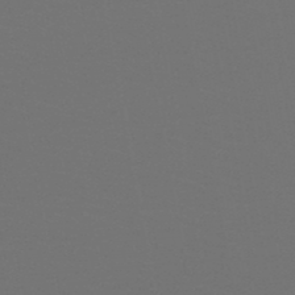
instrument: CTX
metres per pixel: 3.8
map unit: HNb
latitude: -47.6722
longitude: -44.1578
